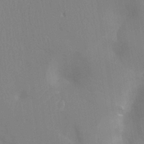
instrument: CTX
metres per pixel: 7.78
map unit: Ht
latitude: -8.3495
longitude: -31.3671
